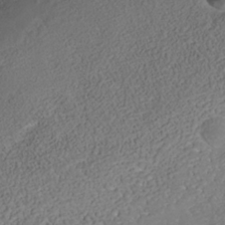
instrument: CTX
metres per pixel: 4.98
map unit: Nhe
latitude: -38.3118
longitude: -88.9514
